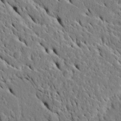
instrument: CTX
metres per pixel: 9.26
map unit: Htu
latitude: -4.9163
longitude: 153.3320
